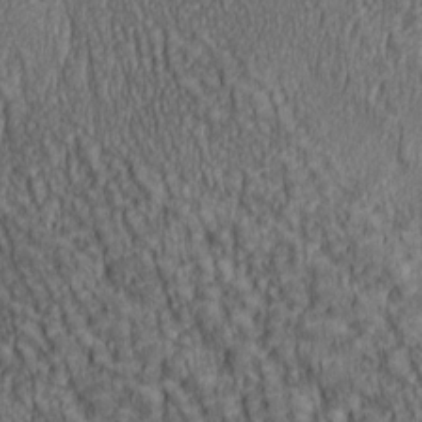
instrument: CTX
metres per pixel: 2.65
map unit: lAa
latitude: 6.9892
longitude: -116.0822
